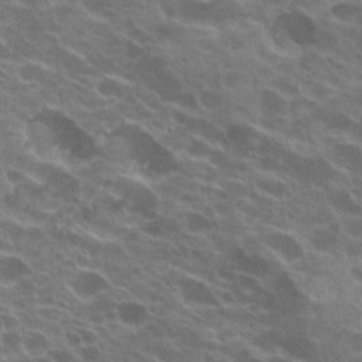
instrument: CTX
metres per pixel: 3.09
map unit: Hto
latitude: 22.7813
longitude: -38.2522
